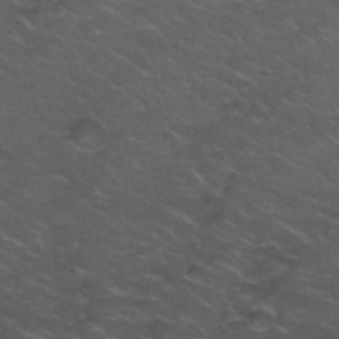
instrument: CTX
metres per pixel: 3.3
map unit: Hto
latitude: 32.2334
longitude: -50.5356
